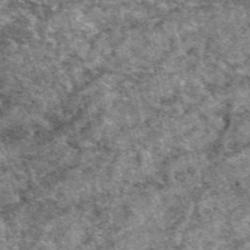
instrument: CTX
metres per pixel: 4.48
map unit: eAb
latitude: 49.8394
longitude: 114.4629
